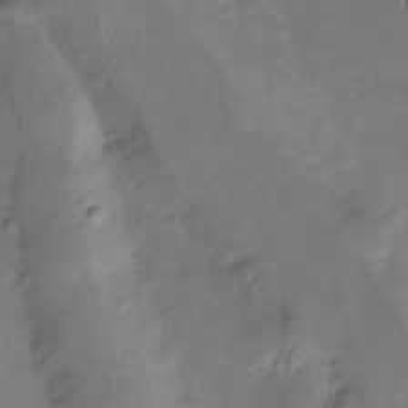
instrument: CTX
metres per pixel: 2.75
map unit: Hto
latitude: -13.2376
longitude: -42.4223
